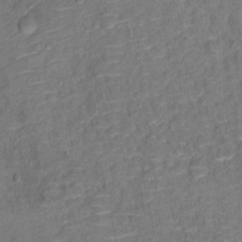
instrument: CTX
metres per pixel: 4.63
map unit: Ht
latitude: 13.5560
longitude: -38.9703
